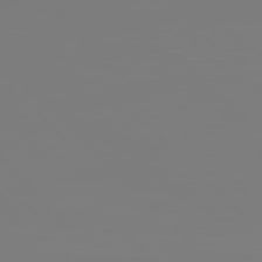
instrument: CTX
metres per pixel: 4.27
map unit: Hpe
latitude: 77.1025
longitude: -136.7624
